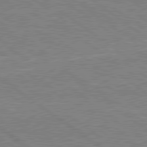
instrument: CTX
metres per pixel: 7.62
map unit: lApd
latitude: 79.5560
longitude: 166.9731
